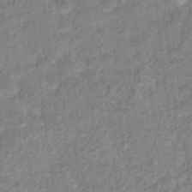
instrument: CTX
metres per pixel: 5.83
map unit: Hto
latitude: 18.2522
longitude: -39.0458
